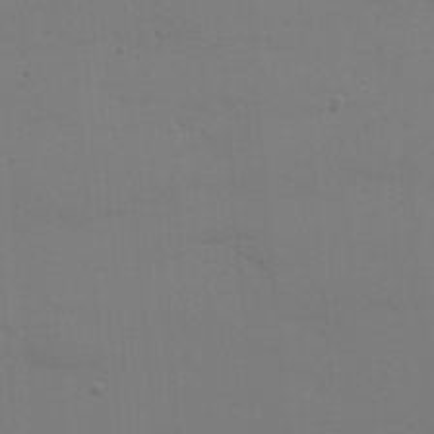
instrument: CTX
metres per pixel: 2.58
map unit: Nhu
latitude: 21.0270
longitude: -72.9325
